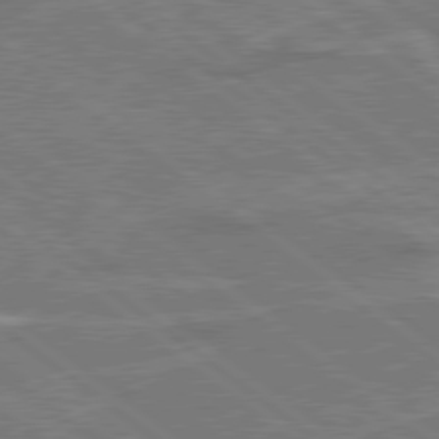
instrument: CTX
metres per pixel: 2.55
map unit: Hpe
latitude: 78.7813
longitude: -129.4804
